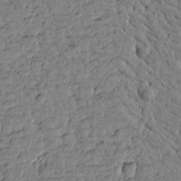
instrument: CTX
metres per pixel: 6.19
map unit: Htu
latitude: -0.4818
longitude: -178.9703
